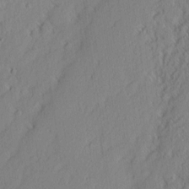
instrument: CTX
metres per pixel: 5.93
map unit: eHh
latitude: 2.5545
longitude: -77.4426
